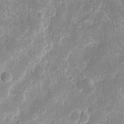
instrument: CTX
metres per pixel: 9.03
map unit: eHh
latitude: 10.0822
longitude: -71.4237
